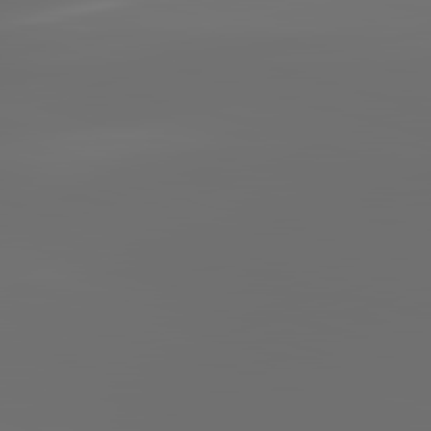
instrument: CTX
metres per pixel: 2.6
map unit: lApd
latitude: 83.5560
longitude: -129.9906
